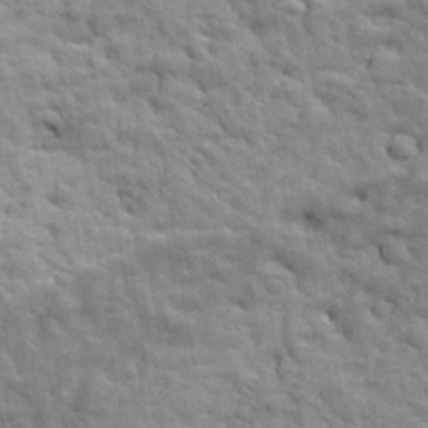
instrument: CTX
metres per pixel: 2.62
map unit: Ave
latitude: 17.7072
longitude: -133.1403
